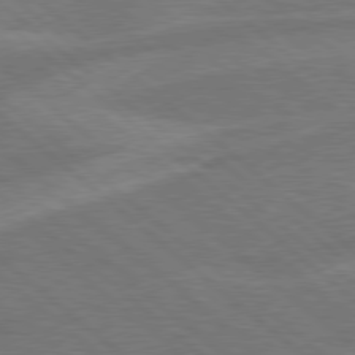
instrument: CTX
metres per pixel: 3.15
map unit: Hpe
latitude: 78.1389
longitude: -153.1403
